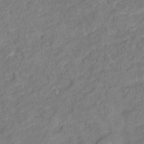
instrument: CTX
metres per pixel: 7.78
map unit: Ht
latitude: 13.8583
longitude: -39.1781
